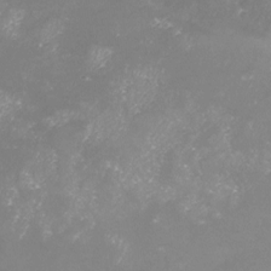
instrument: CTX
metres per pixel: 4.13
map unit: Nhu
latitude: -23.5588
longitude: -57.7827
